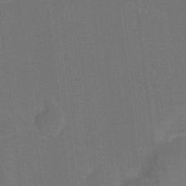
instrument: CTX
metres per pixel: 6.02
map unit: eHh
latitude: 4.4601
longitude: -67.6882
